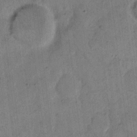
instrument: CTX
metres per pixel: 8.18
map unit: eHh
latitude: 14.1578
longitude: -66.4034
